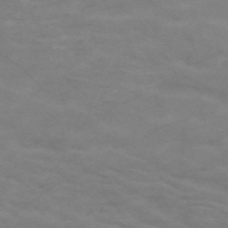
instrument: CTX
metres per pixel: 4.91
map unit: HNb
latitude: -53.2187
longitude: -45.9150
